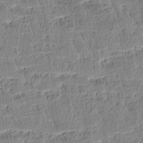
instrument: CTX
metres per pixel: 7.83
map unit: Htu
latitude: -4.6518
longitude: 172.9919
